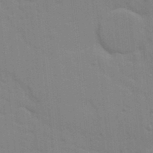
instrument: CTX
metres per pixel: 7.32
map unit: Ave
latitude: 10.7813
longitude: -102.0822
